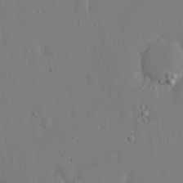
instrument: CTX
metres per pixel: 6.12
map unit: eHh
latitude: 16.1011
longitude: -70.8758
